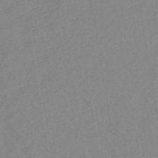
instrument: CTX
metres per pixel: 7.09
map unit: lHb
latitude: -36.9730
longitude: 72.3873
